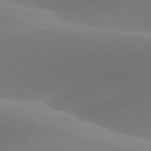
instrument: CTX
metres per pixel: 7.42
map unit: lApd
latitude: 78.1011
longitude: -51.0080
